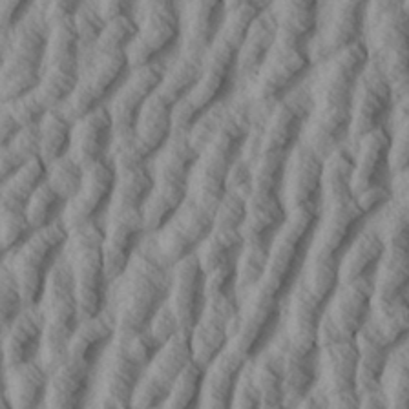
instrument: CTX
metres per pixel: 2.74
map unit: eHh
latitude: 34.1955
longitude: -139.4426
